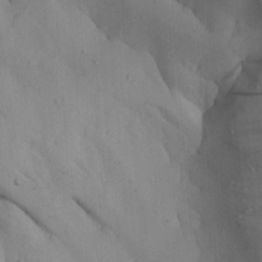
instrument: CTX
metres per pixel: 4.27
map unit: Aa
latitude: 26.4790
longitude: -131.8962
